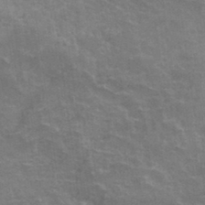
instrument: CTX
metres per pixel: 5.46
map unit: Hto
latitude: 34.2900
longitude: -40.4978
